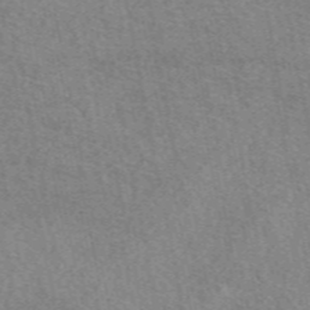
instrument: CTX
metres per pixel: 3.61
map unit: eAb
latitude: 49.8961
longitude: 116.6707
